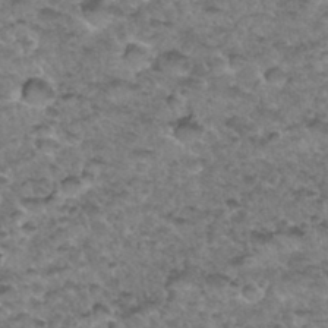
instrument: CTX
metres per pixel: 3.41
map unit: Hto
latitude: 34.3845
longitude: -48.9136
